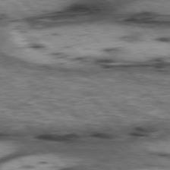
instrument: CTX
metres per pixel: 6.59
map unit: lApd
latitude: 77.2915
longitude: -50.1200
